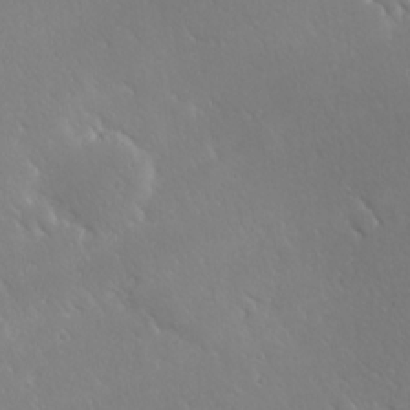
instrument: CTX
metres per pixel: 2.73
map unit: Ave
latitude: 20.7435
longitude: -137.7828
